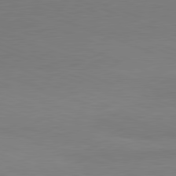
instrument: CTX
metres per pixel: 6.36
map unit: lApd
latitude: 81.1214
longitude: -131.8017
